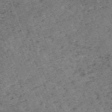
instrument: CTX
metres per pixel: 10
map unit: HNb
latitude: -54.6519
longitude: -48.0822
